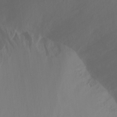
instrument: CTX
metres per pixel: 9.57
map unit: Ht
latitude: -15.1809
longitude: -43.2726
